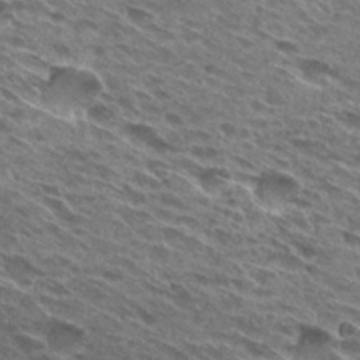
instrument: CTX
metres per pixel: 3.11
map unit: Hto
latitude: 27.7828
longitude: -43.3860
